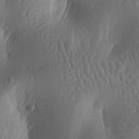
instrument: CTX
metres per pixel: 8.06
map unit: lAa
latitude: -7.0108
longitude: -128.3656
